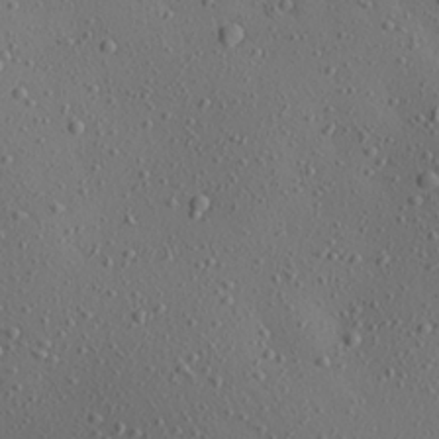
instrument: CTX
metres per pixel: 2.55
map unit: Aa
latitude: 23.5371
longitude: -144.0444
